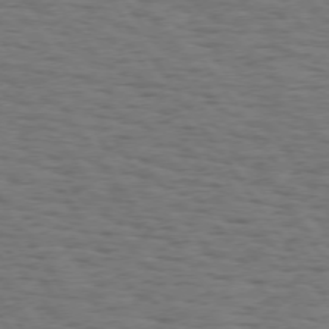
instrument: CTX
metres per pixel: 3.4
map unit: Hpe
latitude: 74.4412
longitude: -132.4790
